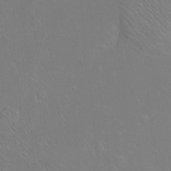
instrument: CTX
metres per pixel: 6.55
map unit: Ht
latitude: -7.0108
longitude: -37.3671
